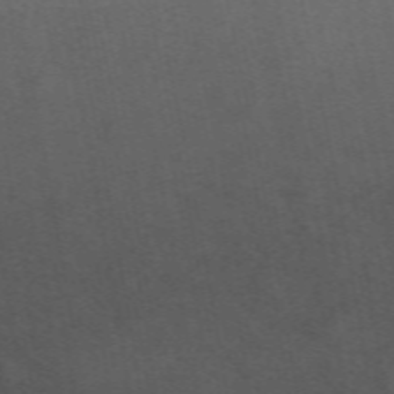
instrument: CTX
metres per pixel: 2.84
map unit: ANa
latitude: 52.0255
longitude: -71.1025
